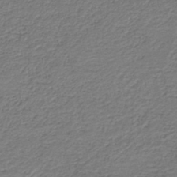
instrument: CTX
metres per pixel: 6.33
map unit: HNb
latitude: -42.8974
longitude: 50.6518
